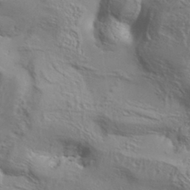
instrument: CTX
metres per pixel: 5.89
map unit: Aa
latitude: 34.3845
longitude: -134.5734
